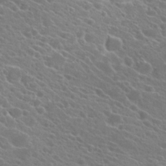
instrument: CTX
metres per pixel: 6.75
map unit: Hto
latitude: 22.9325
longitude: -39.3104
